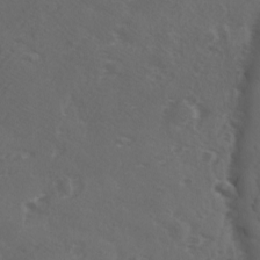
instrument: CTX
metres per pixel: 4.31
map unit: Ave
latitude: -8.9731
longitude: -121.3482
